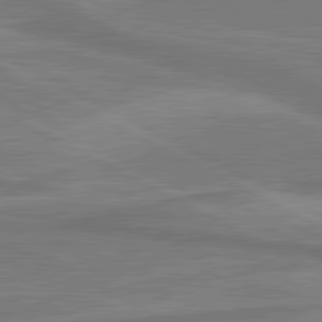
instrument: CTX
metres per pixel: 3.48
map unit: lApd
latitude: 81.2348
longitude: 173.4643
